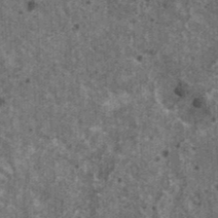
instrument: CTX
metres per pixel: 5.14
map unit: HNhu
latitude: 2.2333
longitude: 4.7463
